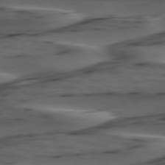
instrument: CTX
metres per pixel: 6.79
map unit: lApd
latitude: 75.7261
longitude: -71.3293
